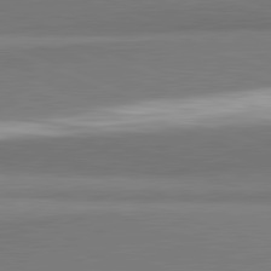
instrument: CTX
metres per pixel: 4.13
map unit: lApd
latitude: 82.1011
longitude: 160.5952
